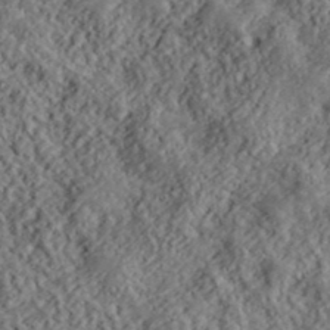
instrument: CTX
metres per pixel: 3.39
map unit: lHvf
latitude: 40.0822
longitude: -88.4790
